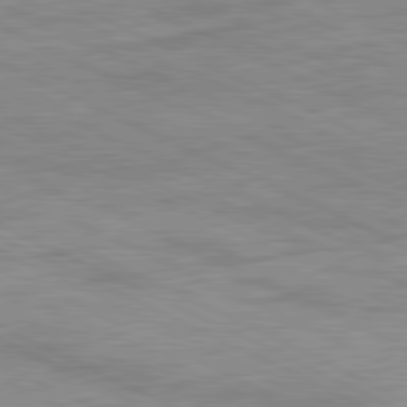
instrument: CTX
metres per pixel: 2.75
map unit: Ap
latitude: -81.8612
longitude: -72.3846
